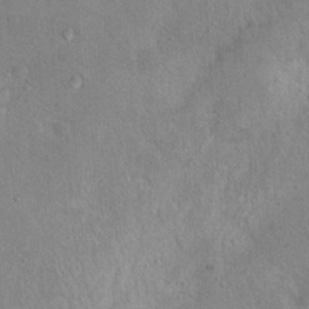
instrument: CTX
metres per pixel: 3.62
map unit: Nhu
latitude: 12.8002
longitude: -26.8191
